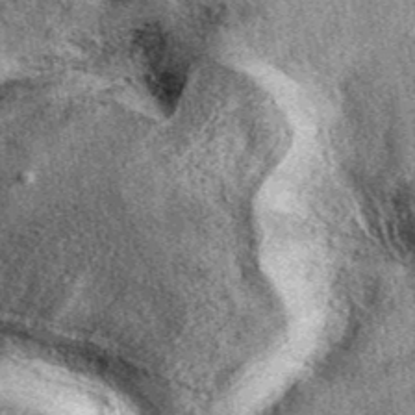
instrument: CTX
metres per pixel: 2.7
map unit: eAb
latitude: 39.6316
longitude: 108.4440
